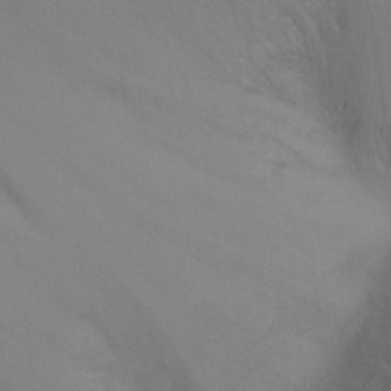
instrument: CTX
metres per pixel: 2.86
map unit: Ht
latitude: -9.4076
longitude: -32.3467
